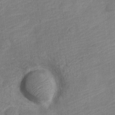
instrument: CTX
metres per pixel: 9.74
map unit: Nve
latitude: -18.4440
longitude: 109.0486
